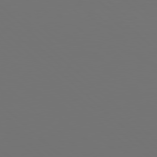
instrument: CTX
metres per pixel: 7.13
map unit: Hpe
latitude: 77.8205
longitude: -168.5924
